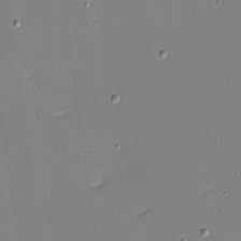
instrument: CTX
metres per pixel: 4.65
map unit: eHh
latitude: -4.2928
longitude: -82.1388
